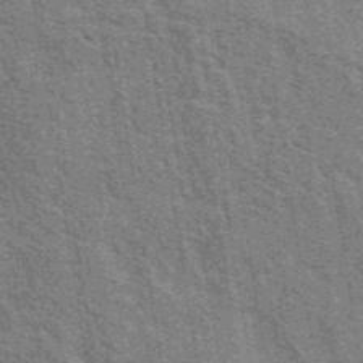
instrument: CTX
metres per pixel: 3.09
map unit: eAb
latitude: 40.9324
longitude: 107.0487
